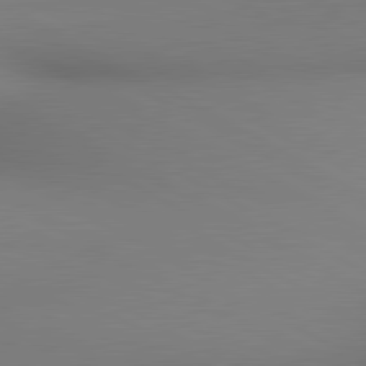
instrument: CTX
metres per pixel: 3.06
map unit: lApd
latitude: 80.4601
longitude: 132.9542
